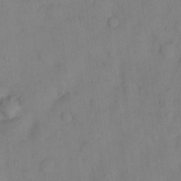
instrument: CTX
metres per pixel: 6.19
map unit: eHh
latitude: 13.6127
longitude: -62.2145
